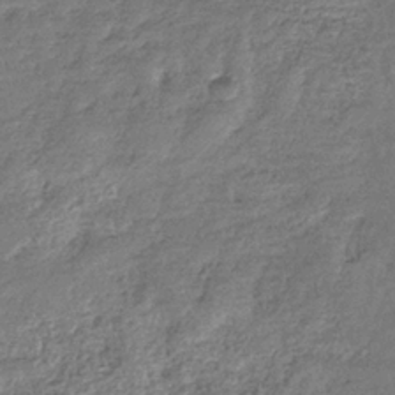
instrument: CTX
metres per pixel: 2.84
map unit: eHb
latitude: -37.0675
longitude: 80.7274
